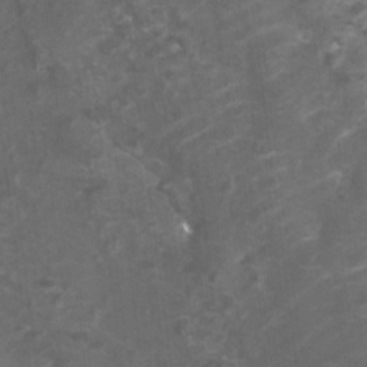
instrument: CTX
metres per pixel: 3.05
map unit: Htu
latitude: 3.1025
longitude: -20.1200
